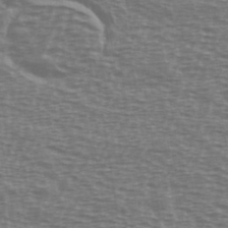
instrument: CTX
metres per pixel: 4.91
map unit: Ave
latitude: 38.4790
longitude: -113.0269
